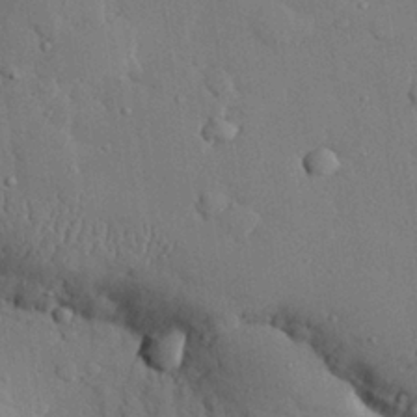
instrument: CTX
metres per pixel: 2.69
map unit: eHh
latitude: 27.9717
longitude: -78.9136
